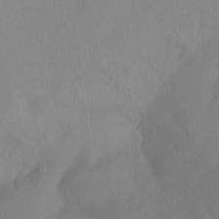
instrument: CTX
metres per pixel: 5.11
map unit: Ht
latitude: -14.7652
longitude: -43.5182
